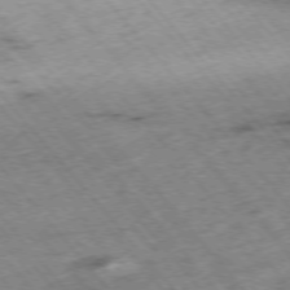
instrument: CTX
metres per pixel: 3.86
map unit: Hpe
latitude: -75.7856
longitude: -16.5546
